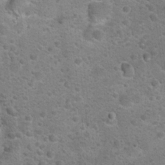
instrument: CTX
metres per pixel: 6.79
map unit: Hto
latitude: 22.5546
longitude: -49.8394
